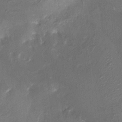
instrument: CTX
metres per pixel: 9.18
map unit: HNhu
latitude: 8.3845
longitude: -3.8394
